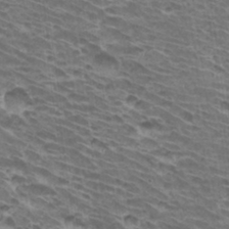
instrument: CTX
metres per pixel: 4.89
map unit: Hto
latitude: 32.7246
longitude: -41.8205
